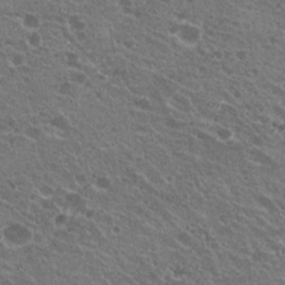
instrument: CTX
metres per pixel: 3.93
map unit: Hto
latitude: 20.2901
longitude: -34.3278
